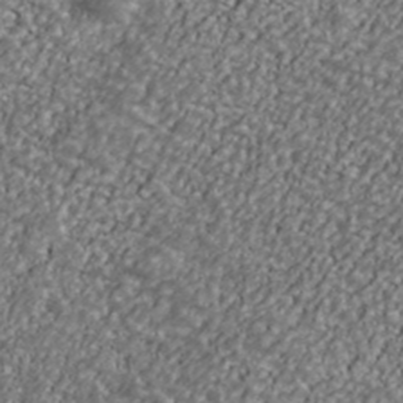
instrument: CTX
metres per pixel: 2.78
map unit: Ave
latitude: 40.8380
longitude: -111.6127
